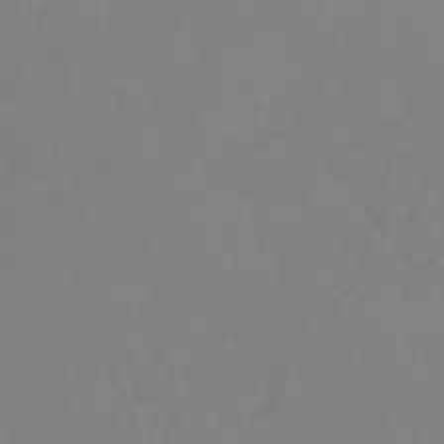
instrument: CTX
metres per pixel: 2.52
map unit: lHb
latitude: -44.9353
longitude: 72.2361
